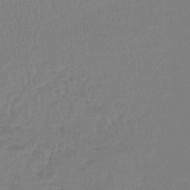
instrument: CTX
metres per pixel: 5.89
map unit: lHb
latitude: -45.4265
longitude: 59.2564
